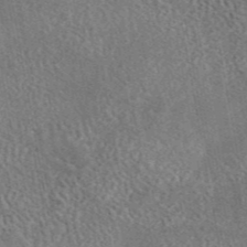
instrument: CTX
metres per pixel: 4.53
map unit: eAb
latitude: 44.6112
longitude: 124.7652
